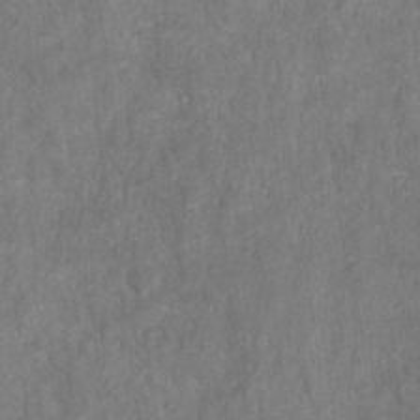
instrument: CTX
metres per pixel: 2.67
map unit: HNhu
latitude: -28.0850
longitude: 73.2376
